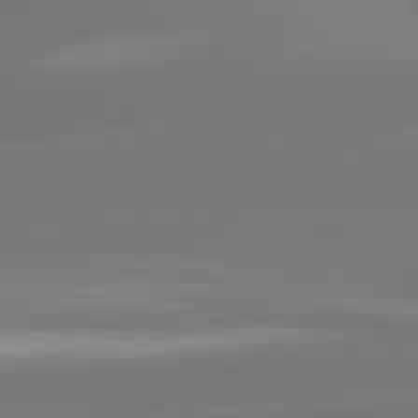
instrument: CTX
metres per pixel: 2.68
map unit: lApd
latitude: 81.7072
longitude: -162.1200
